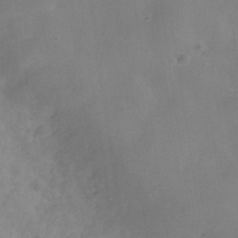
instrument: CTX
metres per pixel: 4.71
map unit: Hve
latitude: -32.0661
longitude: 93.7855
